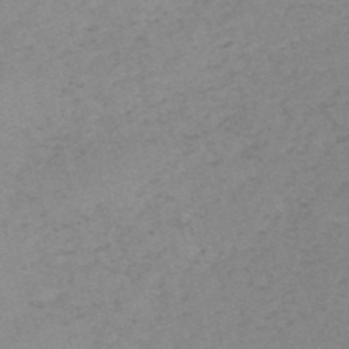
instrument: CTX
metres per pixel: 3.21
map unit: HNb
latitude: -54.1606
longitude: -42.3845
